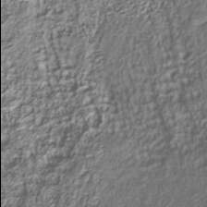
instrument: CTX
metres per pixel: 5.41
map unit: Nhu
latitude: -40.4062
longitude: -85.9906
